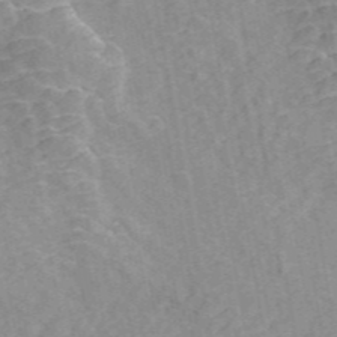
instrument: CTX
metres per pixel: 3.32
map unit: ANa
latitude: 45.7827
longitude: 30.0850
